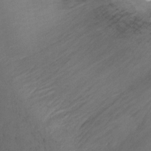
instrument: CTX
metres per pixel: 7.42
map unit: Ht
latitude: -7.7288
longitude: -35.8772
